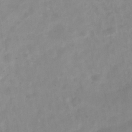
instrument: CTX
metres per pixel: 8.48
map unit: Hve
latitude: -32.2173
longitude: 93.2187
